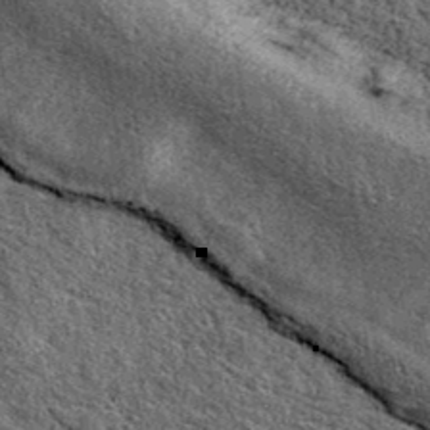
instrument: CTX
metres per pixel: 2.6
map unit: eAb
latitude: 39.2159
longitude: 106.2172
